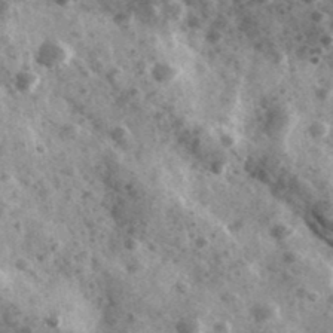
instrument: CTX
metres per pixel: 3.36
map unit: Ave
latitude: 38.5168
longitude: -107.7828
